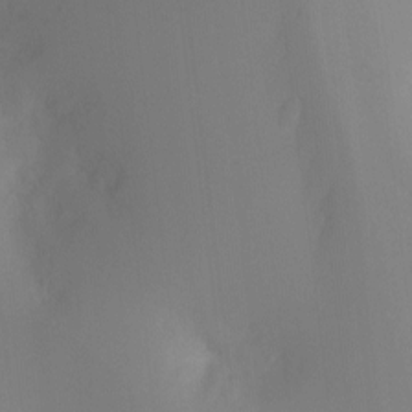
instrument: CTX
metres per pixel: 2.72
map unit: Ht
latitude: -6.4440
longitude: -20.4223
